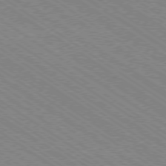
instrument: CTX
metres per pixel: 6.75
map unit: Ap
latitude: -79.1431
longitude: -79.9150
